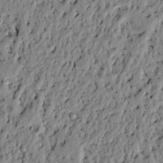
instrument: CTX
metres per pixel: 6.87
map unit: lAvf
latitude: 5.3859
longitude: 164.9542
